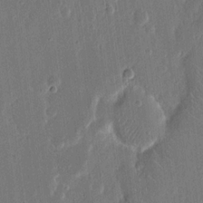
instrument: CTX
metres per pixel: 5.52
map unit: eHh
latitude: 15.3671
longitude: -69.6505
